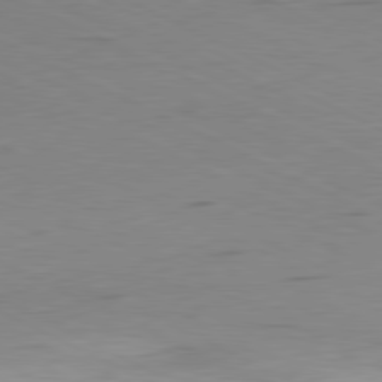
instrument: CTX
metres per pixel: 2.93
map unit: Ap
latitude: -81.3510
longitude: -62.6302
